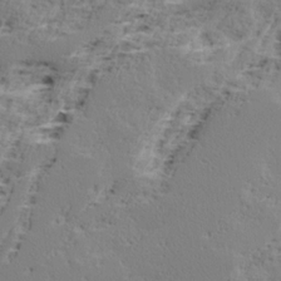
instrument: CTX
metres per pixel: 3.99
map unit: Ave
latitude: 16.5735
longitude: -137.8206
